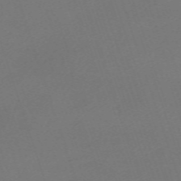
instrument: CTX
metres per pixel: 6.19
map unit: eHh
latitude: -63.1809
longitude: 51.8611
